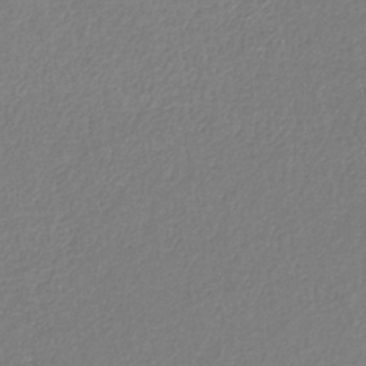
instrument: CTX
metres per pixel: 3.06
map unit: HNb
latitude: -34.1795
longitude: 55.1431
